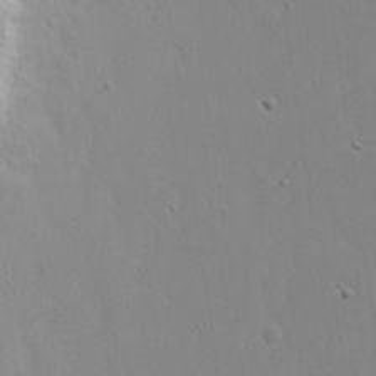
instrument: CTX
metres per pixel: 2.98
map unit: eHh
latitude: 19.2915
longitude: -71.9906
